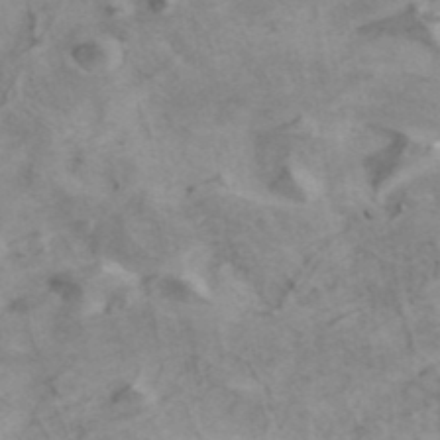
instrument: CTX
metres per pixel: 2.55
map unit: ANa
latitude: 41.1592
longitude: 15.2376
